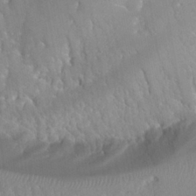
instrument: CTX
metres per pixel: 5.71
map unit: Hto
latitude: 25.3292
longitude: -38.9891
